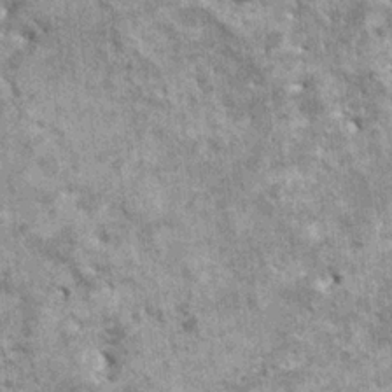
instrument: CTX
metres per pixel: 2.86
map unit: HNhu
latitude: 3.1781
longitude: 4.8219
